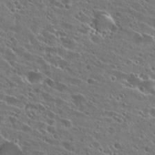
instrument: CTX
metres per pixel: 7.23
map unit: Hto
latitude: 25.9150
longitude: -43.5371
